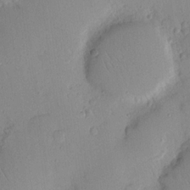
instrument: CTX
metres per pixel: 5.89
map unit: Nhu
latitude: 15.8206
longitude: -78.6869
